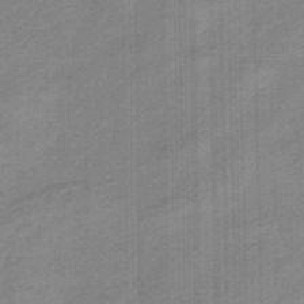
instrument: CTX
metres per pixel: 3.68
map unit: eHb
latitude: -45.5777
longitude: 83.6533
